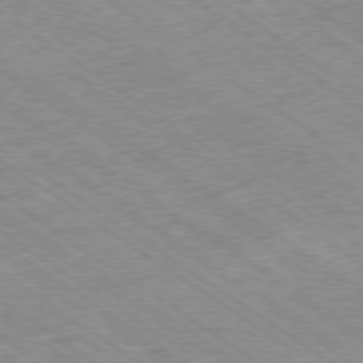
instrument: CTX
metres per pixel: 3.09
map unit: Ap
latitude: -79.4076
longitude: -51.7827
